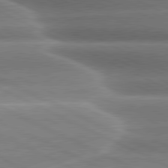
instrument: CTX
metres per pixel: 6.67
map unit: lApd
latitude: 80.5546
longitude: -136.8758
